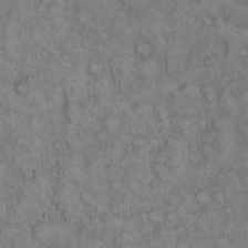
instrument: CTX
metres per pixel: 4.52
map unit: Hto
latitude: 15.3293
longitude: -57.2348
